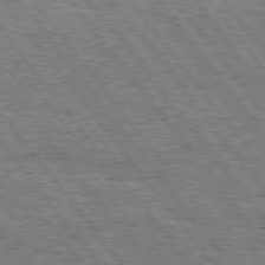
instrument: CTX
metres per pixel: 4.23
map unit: Hpe
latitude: 75.3671
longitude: -156.4978
